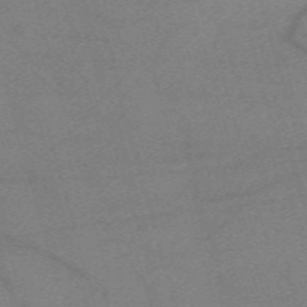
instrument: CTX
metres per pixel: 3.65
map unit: eHh
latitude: -61.4077
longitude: 54.0472
